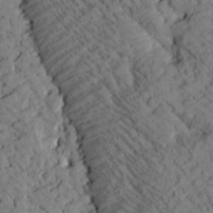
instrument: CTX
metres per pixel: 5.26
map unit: Htu
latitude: -2.3684
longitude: 174.3495
